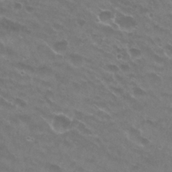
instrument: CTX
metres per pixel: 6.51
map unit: Hto
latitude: 24.8757
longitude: -37.1592
